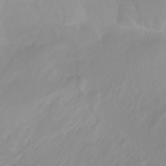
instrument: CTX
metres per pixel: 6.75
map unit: Ht
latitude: -0.3873
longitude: -18.1011
